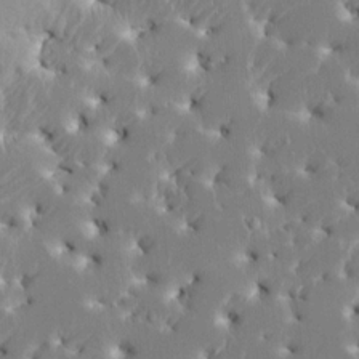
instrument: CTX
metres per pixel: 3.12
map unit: HNhu
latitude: 6.2522
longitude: -4.9703
